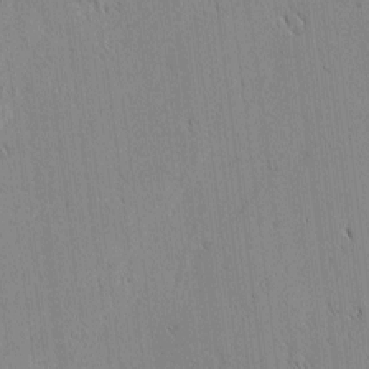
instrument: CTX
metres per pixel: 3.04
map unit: lAvf
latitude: 1.5560
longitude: -107.1403
